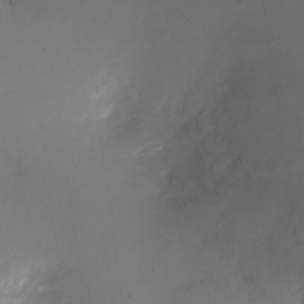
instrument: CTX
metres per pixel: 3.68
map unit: Nhu
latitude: -26.8974
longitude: -72.8002
